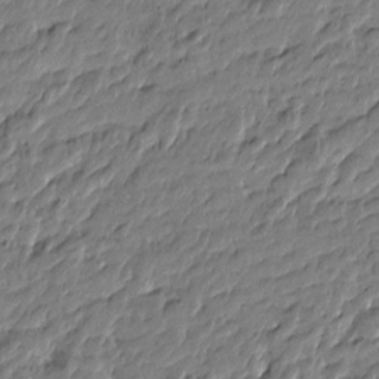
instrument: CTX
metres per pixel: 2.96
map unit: Htu
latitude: -5.2754
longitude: 177.5021
